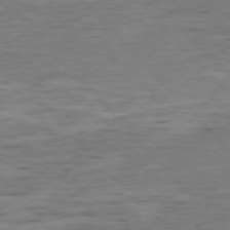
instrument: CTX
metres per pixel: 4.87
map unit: Ap
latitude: -76.7274
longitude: -91.8205
